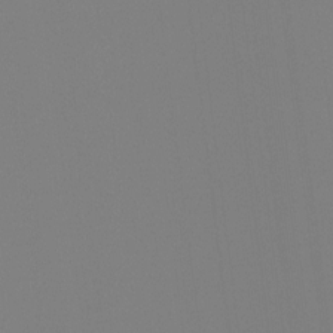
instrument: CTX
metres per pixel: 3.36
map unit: Hto
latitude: -8.2361
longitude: -48.7624
